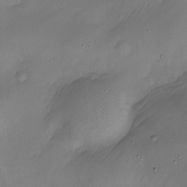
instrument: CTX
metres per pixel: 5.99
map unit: Nhe
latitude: -19.8989
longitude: 144.5763
